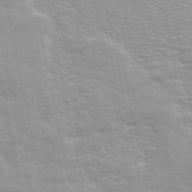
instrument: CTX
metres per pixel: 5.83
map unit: ANa
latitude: 48.7813
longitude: -76.8569
